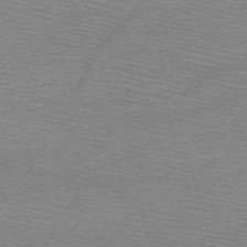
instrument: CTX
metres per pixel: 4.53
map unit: HNb
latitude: -48.9920
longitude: -41.9717
